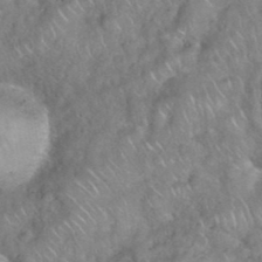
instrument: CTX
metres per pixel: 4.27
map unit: eHh
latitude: 39.2348
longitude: -58.3845
